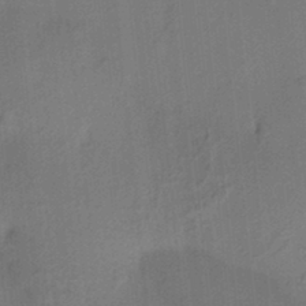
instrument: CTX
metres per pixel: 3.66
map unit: HNhu
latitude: 13.3104
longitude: 10.5574
